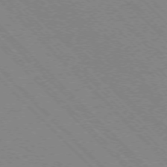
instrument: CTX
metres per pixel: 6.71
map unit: Ap
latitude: -75.5399
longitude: -80.6868
